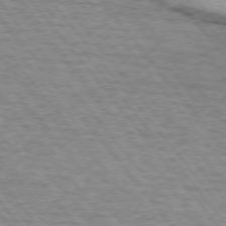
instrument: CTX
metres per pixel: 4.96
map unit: lApd
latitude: 73.8584
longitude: -77.3103
